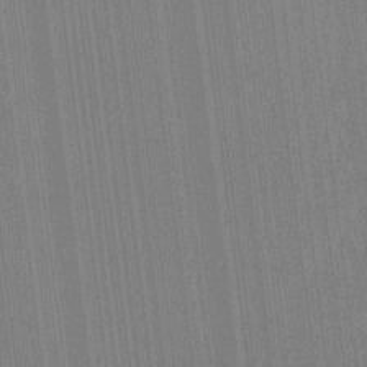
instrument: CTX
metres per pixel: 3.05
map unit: lAvf
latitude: 7.4993
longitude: 165.6911
